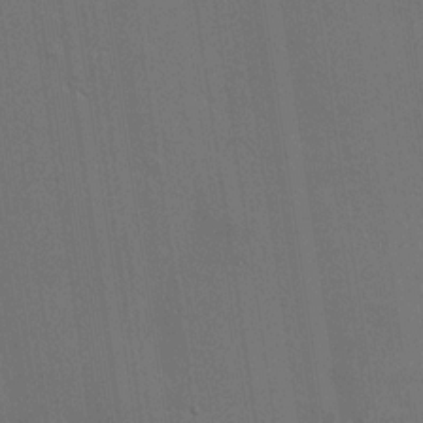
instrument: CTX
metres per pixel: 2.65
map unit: lHvf
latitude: 19.7260
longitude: 141.7666
